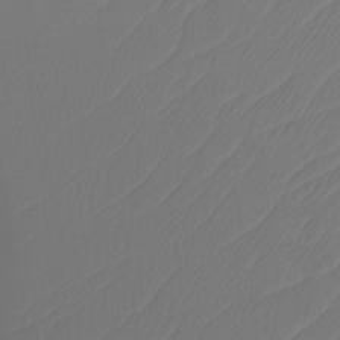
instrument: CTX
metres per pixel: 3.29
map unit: Ht
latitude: -14.6330
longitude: -49.2915
